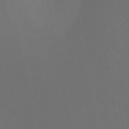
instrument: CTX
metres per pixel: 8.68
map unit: HNb
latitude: -50.5952
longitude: -44.1011
